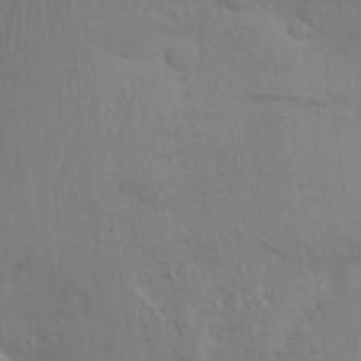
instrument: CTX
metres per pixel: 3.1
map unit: Aa
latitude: 25.1970
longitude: -145.7827
